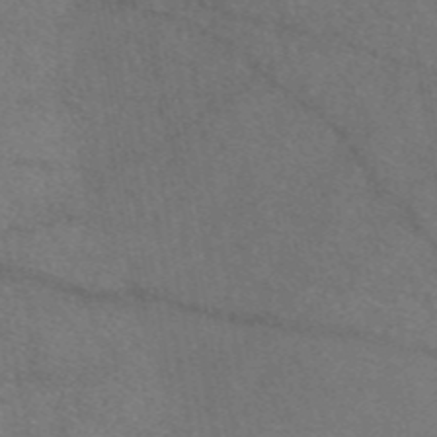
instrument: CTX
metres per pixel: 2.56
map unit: eAb
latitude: 46.7247
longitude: 110.8974
